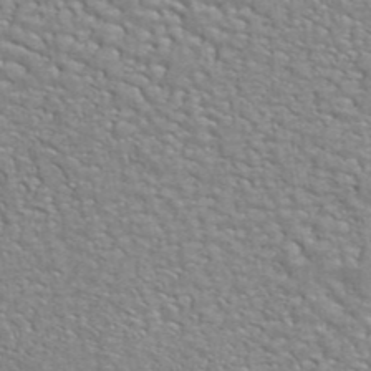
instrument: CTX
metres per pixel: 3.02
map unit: eAb
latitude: 42.9703
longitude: 106.4062
